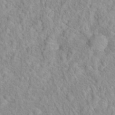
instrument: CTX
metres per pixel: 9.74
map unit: Hto
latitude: 16.2523
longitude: -41.7827
